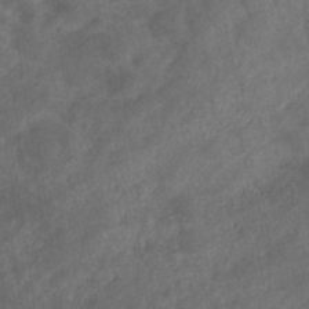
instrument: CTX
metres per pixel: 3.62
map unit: eHb
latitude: -32.7086
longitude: 71.7856
